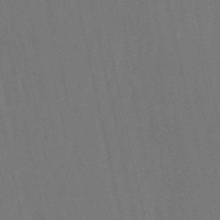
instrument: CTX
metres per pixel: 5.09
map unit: eHb
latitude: -50.8975
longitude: 76.8786
